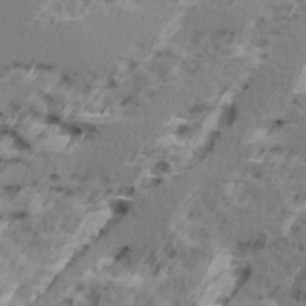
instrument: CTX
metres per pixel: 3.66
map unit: Ave
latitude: 16.1767
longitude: -137.7072
